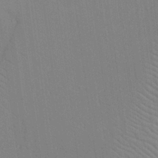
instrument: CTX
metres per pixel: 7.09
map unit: Aa
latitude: 25.9717
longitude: -137.8773
